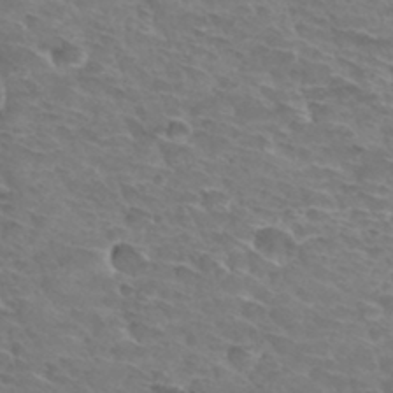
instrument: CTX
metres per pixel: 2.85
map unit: Hto
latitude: 32.9703
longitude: -44.3278
